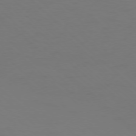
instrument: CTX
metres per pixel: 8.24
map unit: Ap
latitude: -76.5385
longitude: -79.4805
